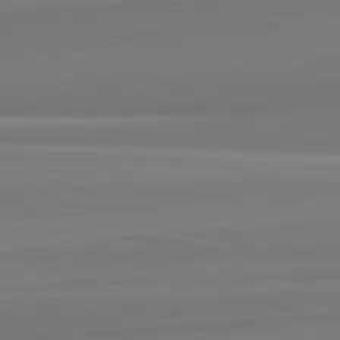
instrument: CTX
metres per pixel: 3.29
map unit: lApd
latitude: 82.4978
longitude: 169.7099
